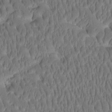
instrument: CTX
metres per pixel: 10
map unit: Htu
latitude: -2.3117
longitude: 171.8611
